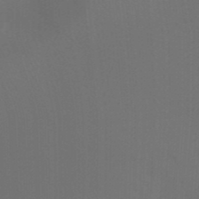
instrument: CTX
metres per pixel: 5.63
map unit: Ht
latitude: -6.1039
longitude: -26.5735
